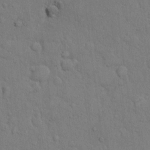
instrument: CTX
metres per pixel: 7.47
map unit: Hto
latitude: 9.5938
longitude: -61.2348
